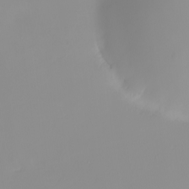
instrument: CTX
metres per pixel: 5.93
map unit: eHh
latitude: -0.4818
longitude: 19.6911
